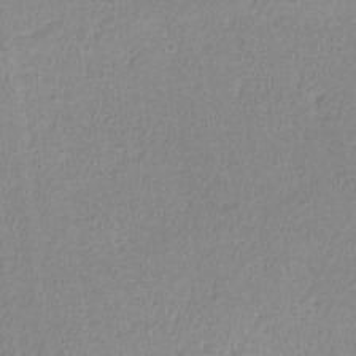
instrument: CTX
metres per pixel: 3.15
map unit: lHvf
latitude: -12.1984
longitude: -100.7624
